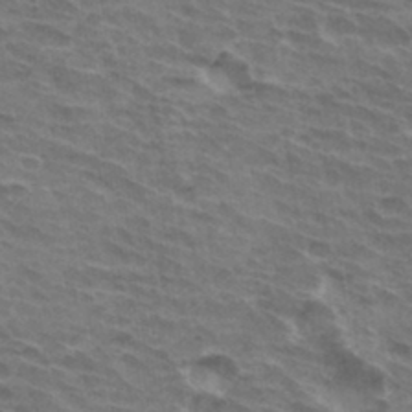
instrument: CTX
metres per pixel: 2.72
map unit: Hto
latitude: 33.3293
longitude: -43.0647
